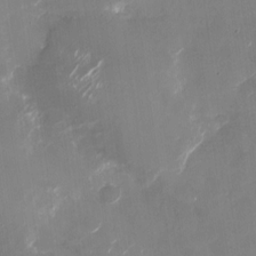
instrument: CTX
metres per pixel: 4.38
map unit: Nhu
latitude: -27.2942
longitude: -74.5168
